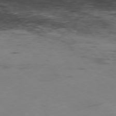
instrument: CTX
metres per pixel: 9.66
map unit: Hpe
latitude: -77.3699
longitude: 11.6533
